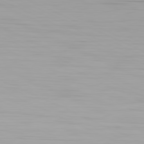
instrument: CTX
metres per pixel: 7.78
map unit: Hpe
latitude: -81.5399
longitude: 19.4454
